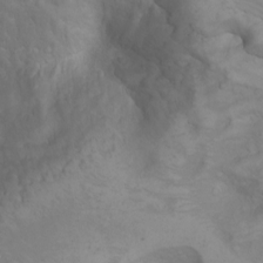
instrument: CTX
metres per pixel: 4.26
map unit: Nhu
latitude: -5.0108
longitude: -80.6301
